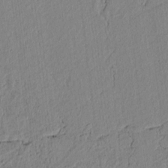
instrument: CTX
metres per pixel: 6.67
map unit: lAvf
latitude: 6.7813
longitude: 164.1984
